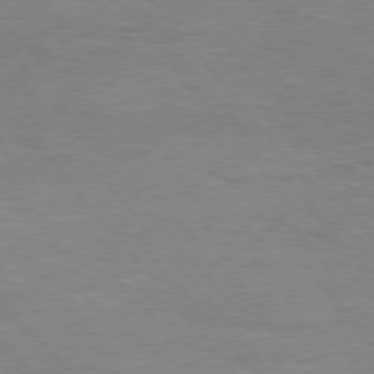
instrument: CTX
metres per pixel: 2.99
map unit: Hpe
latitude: 76.3089
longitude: -151.3670
